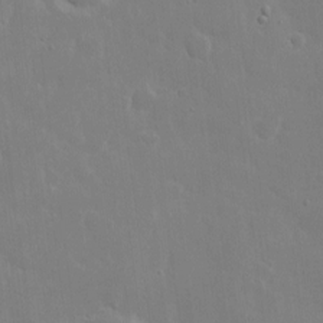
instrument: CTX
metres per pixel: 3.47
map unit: eHh
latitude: 6.6868
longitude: -69.2915
